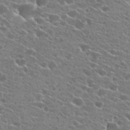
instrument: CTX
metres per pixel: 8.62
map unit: Hto
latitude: 23.9339
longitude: -41.0458
